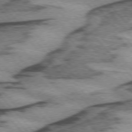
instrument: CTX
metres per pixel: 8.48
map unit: lApd
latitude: 74.9892
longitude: -78.2901
